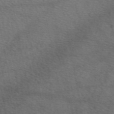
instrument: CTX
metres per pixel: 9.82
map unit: eAb
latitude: 49.4993
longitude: 111.2942
